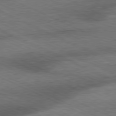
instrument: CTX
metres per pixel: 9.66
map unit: Ap
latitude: -81.1809
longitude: -91.1592
